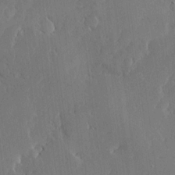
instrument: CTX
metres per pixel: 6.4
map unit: Ave
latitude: 15.6883
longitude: -139.7261
